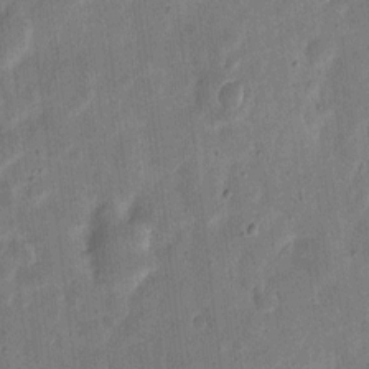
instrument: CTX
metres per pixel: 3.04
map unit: eHh
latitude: 7.1025
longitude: -71.4048
